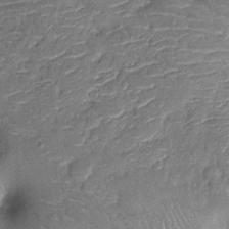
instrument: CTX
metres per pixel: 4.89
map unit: Nhu
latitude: -12.5385
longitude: -22.8947
